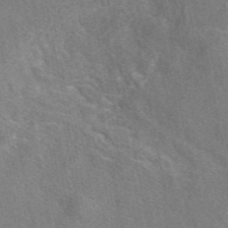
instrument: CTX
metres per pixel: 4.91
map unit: eAb
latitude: 48.8380
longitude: 112.8975
